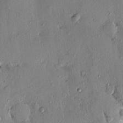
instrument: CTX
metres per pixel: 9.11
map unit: eHh
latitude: 0.3089
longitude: 15.4644
